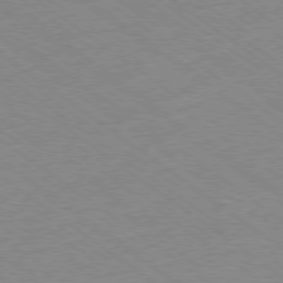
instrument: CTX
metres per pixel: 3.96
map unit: Hpe
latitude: -78.8408
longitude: -14.2145
